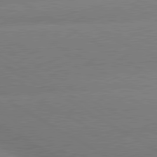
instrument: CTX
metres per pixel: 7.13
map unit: lApd
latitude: 80.5735
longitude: -149.1403
